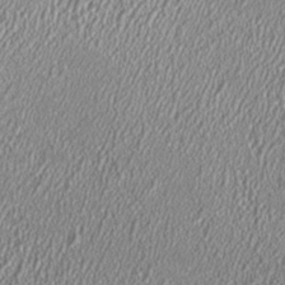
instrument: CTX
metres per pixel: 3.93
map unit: HNhu
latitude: 0.3278
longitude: 0.3685
